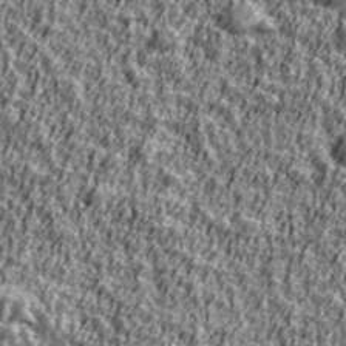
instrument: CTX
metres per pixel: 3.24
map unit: Ave
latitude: 41.9528
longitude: -112.1956
